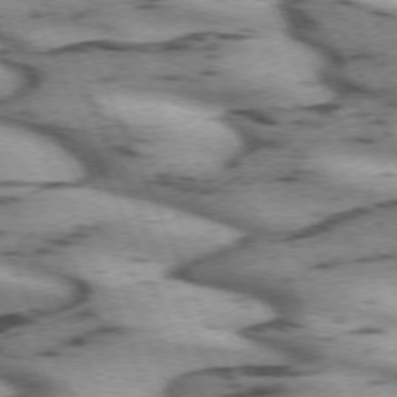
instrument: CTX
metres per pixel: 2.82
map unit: lApd
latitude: 72.2901
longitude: -54.2333
